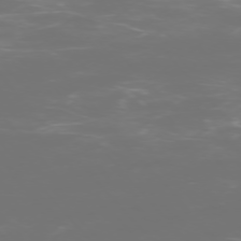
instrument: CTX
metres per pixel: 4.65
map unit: Ap
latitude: -75.4455
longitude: -76.3467
